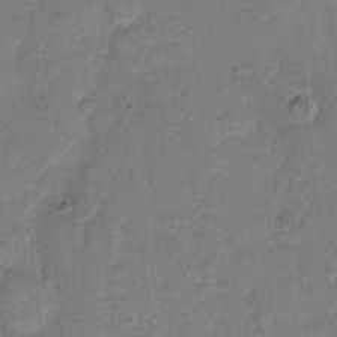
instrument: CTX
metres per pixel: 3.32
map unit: eHh
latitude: 11.4616
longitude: -64.8569
